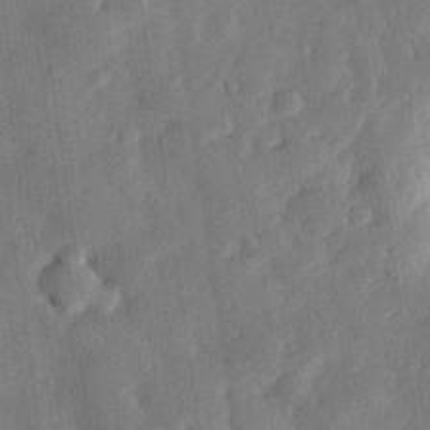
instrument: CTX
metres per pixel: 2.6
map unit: eHh
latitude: 26.9892
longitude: -82.4412
